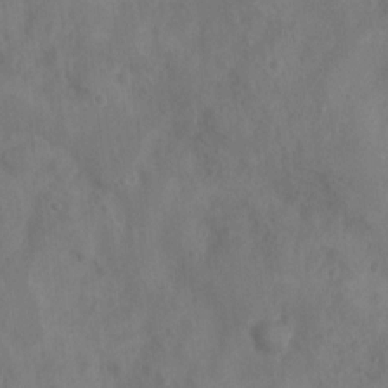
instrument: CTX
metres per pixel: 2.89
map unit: Nhu
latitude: 6.3656
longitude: -19.7638
